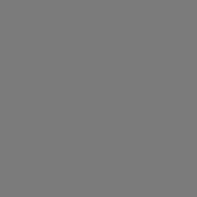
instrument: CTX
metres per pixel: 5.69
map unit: Hpe
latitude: 78.4412
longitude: -163.5749
